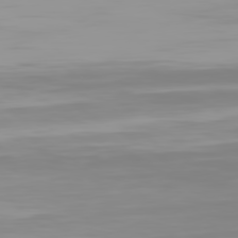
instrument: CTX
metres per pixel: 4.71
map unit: Hpe
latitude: 77.8961
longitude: -141.8961
